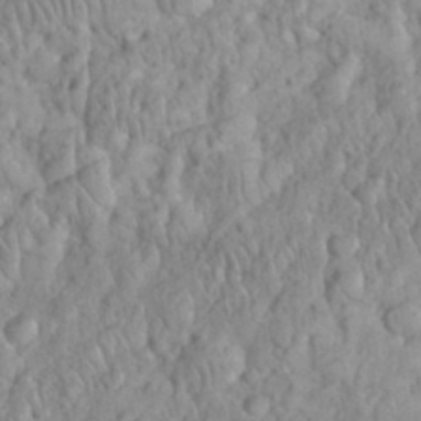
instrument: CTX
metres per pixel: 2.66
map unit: eHh
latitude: 32.5924
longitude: -65.0836
